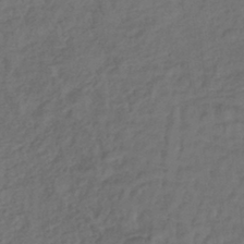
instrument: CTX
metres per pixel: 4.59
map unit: lHb
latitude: -39.8423
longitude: 73.7288
